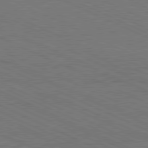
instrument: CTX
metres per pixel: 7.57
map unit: Hpe
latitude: -81.7478
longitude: 18.5385
